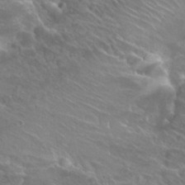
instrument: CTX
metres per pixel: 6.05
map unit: Hto
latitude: 26.3467
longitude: -39.6694
